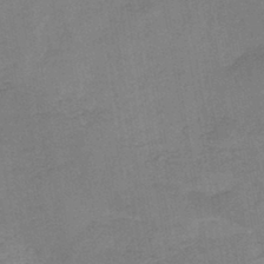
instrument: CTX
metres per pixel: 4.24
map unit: HNb
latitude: -44.9164
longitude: -37.9717
